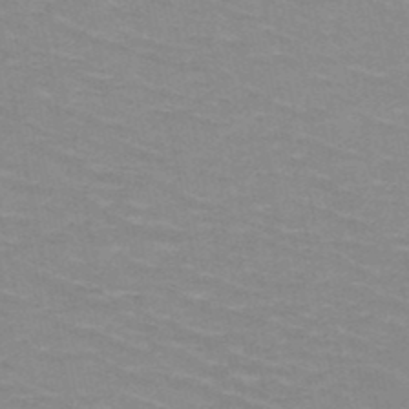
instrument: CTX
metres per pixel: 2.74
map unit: HNb
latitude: -47.8233
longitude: -46.7058
